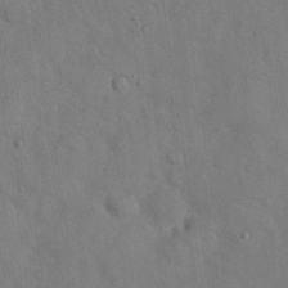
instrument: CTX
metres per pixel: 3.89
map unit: Nhu
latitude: 27.8017
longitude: -70.0255
